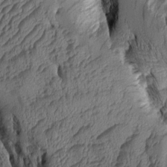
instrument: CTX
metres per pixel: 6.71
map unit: Aa
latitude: 8.4790
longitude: -128.8569
